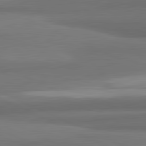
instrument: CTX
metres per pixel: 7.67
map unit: lApd
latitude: 81.8394
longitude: 172.9730
